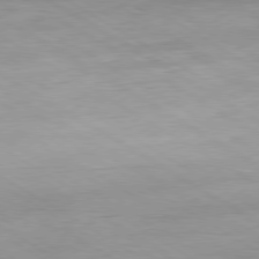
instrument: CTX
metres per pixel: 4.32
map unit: Hpe
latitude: -80.3684
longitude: 20.0094
